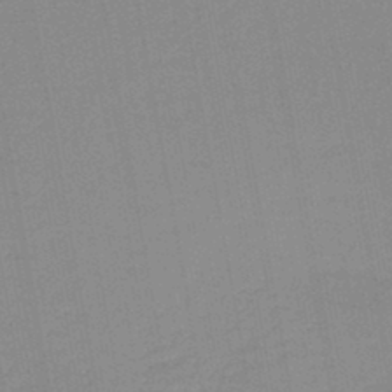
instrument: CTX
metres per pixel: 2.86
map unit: lHb
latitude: -44.0661
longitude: 63.1620
